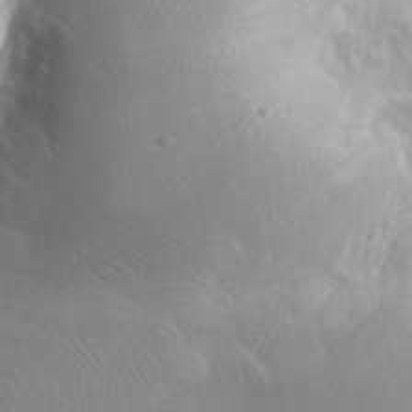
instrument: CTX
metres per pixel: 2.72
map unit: Aa
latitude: 32.8002
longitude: -141.5371
